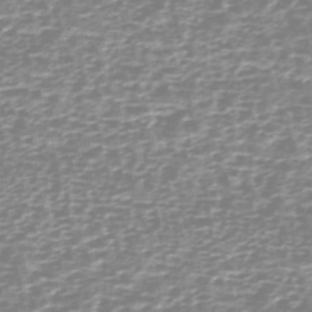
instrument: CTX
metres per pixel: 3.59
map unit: HNhu
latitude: -45.8611
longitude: 106.3307
